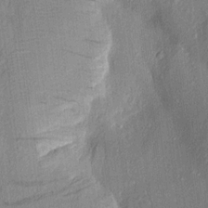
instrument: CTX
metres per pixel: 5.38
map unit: Aa
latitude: 17.2537
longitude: -146.3090
